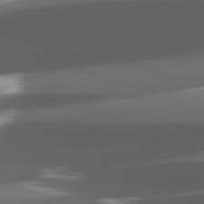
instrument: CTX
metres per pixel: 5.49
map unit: lApd
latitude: 82.3278
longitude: -149.0458
